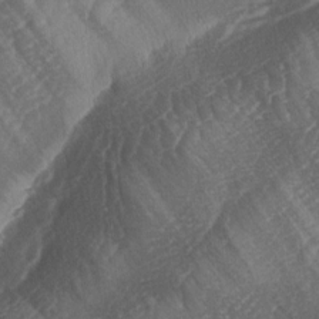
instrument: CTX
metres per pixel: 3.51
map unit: lAa
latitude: -3.9367
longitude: -127.2348
